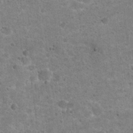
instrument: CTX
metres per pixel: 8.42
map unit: Hto
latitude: 22.3467
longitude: -49.2348
